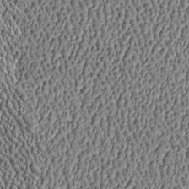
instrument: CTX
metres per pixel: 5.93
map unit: Htu
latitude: -6.8408
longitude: 156.7085
